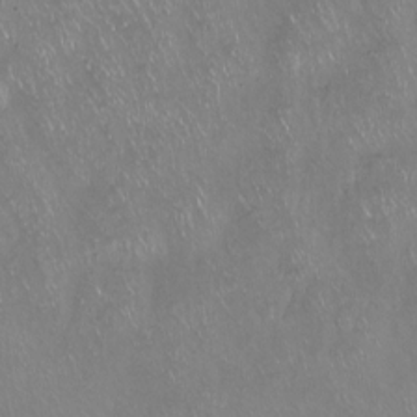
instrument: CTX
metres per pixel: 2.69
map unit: Hto
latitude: -14.0283
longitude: -42.5735
